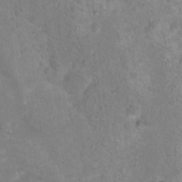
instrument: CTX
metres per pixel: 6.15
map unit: Nhu
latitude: 18.0255
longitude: -32.1956
